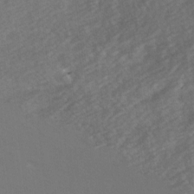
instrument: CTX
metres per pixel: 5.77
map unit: Ave
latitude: 1.1970
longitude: -112.6301
